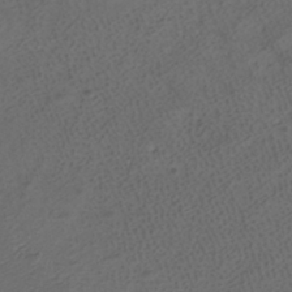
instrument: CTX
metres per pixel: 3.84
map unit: HNhu
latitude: -39.7667
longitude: 97.9745
